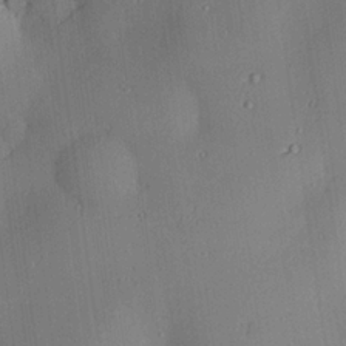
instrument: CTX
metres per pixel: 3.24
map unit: lAvf
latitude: 25.0836
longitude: -112.2900
